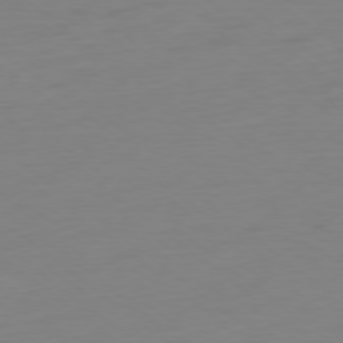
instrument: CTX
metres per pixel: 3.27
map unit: Ap
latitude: -78.8219
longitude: -66.4223
